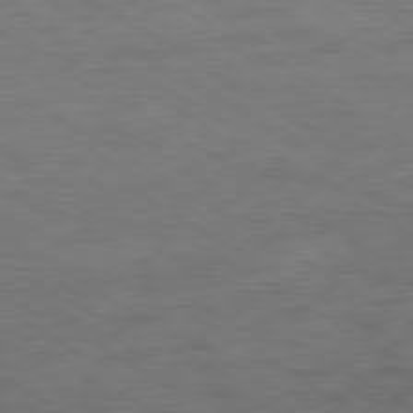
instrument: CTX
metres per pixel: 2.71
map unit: Ap
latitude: -77.0864
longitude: -75.8583
